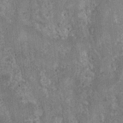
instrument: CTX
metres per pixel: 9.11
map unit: Ht
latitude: 3.0647
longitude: -19.2915
